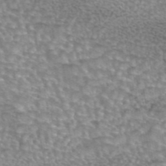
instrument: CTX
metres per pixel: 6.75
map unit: eAb
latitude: 44.2144
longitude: 104.1605
